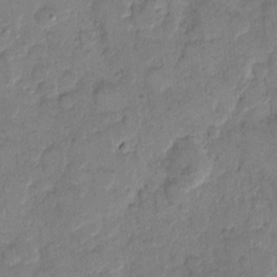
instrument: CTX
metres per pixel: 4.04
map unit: eHh
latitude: 9.8206
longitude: -64.2711
